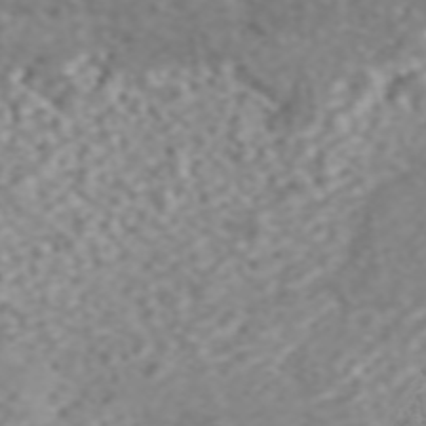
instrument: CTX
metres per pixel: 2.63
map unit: ANa
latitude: 44.8002
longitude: 22.3684
